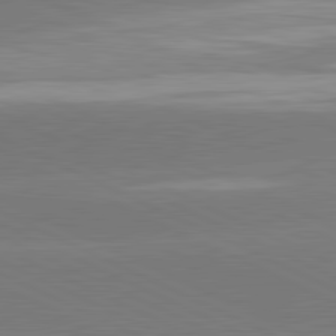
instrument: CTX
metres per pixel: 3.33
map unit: lApd
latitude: 81.4993
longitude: -154.4034
